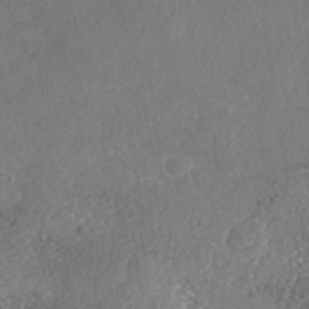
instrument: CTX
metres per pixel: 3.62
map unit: Nhe
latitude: -41.2754
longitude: -110.8191
